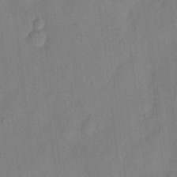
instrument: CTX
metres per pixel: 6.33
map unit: eHh
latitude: 4.1200
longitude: -73.8206
